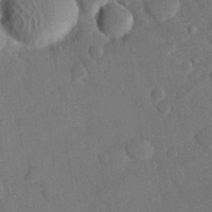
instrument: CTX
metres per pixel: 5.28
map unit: eHh
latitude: 26.2712
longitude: -80.6301
